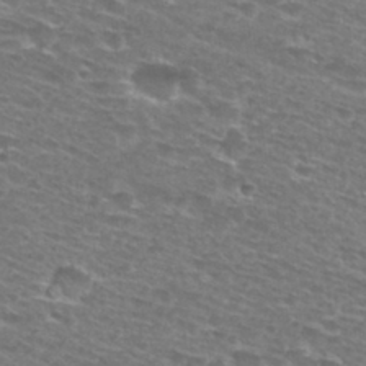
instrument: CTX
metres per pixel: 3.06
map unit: Hto
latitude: 28.6868
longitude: -48.7624
